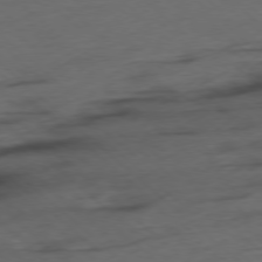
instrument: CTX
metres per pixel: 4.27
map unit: Ap
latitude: -78.2361
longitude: -79.1403
